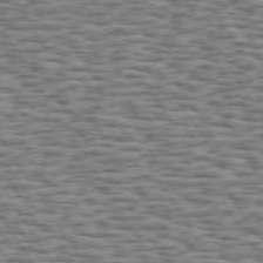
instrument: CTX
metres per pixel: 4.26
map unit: Hpe
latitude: 73.2159
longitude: -131.8584
